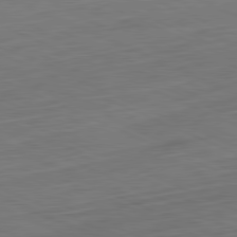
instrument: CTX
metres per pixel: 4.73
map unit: Ap
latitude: -81.5210
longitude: -71.4615
